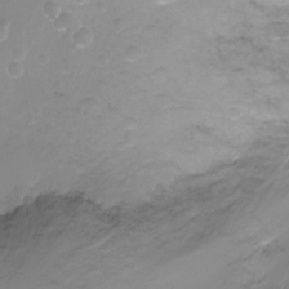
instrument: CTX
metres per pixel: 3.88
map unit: Ht
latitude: -2.1038
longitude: -29.4048
